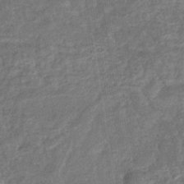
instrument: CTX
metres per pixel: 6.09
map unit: eHb
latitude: -36.5762
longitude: 79.5966
